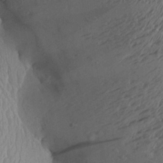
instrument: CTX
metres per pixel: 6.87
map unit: Aa
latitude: 27.0081
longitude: -135.2537
